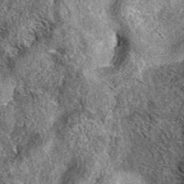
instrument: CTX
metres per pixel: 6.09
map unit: eAb
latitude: 37.7260
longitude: 110.6519
